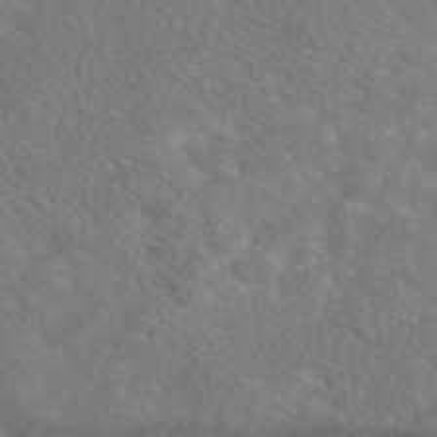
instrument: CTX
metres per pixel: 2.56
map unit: eAb
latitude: 48.7435
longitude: 117.9367
